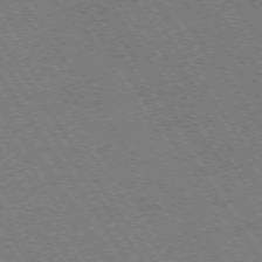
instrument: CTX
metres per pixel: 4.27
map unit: Ap
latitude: -74.2740
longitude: -78.4412
